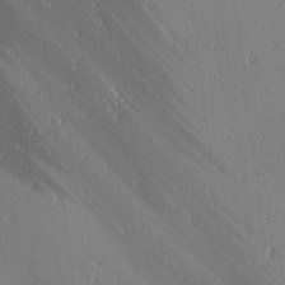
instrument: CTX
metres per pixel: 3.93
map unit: lAa
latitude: 1.3859
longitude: -116.0444
